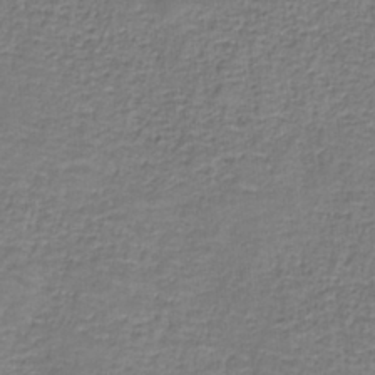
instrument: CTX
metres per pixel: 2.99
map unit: eAb
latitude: -36.5384
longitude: 52.6329
